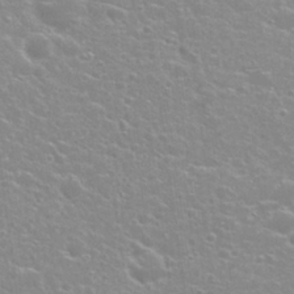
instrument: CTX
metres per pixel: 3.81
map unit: Nhu
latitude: 26.4223
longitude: -51.7449
